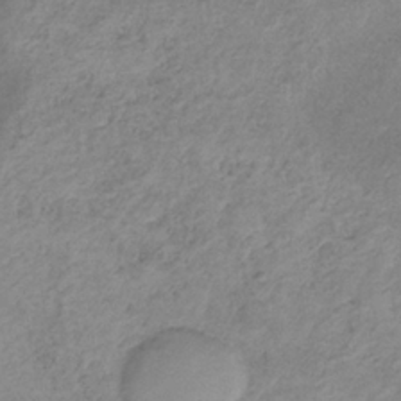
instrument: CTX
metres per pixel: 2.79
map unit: HNb
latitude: -31.9178
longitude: 61.1620
